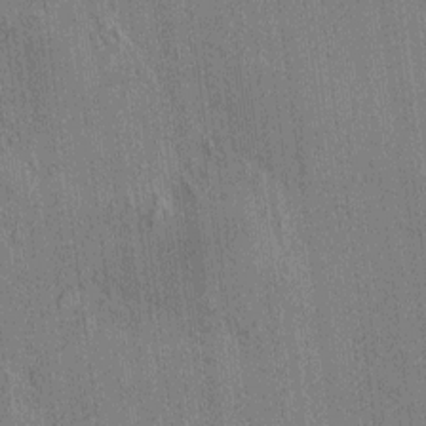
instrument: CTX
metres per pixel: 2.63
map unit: HNhu
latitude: 8.1389
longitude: 15.5399
